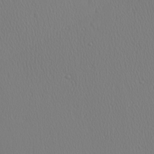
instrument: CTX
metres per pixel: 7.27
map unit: Ave
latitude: 23.6694
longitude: -135.4426
